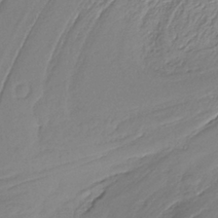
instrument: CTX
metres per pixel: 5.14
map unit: lHb
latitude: -37.1998
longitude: 58.5951
